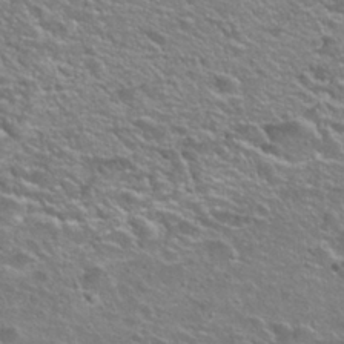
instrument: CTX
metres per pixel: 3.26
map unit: Nhu
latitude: 26.1578
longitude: -50.0255
